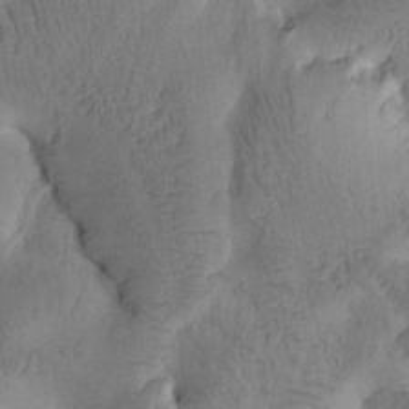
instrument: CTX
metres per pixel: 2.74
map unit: Htu
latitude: -0.5763
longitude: 172.7652
